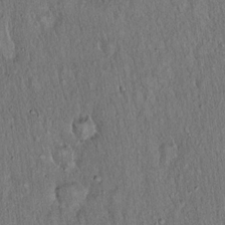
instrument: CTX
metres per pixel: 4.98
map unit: Hto
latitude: 15.8773
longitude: -58.8569
